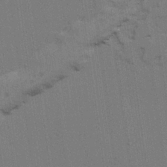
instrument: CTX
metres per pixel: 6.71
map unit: lAvf
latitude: 25.6882
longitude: -111.4427
